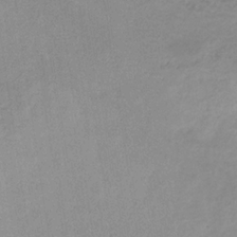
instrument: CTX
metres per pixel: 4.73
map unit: HNb
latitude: -31.8989
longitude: 62.6329
